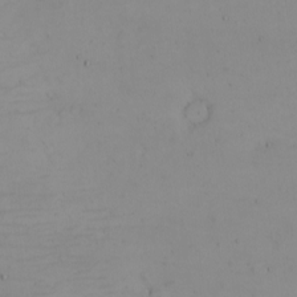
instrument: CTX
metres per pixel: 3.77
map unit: eHh
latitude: -5.5399
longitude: -80.6679
